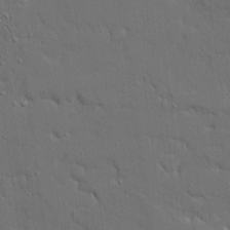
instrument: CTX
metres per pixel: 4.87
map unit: Ave
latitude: 19.0647
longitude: -128.6868
